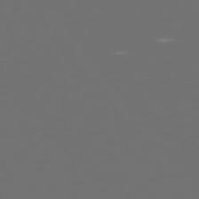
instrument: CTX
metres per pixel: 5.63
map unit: Hpe
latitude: 75.1592
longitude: -126.4790
